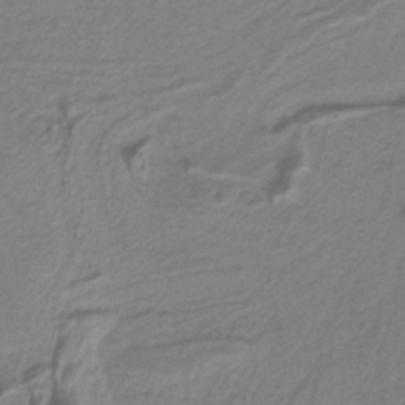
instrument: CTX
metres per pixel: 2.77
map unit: lHb
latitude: -39.1431
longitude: 53.3509
